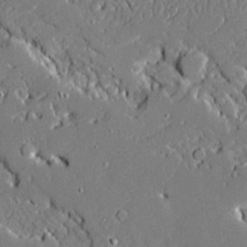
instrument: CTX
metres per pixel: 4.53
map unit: Ave
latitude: 19.2537
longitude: -127.9906
